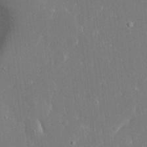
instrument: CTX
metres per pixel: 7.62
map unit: Ave
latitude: 17.3482
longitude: -140.6112
